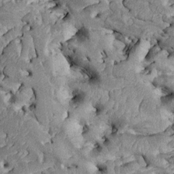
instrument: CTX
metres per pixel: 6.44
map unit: Htu
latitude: -1.6722
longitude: 149.0487
